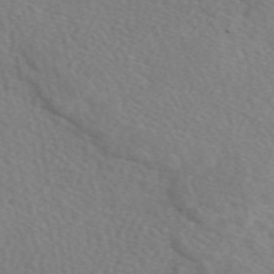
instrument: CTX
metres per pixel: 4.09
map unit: eAb
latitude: 49.8772
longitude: 117.3698
